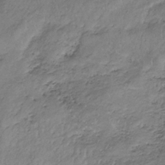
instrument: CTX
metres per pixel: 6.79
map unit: lHb
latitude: -34.9542
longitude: 68.1227
